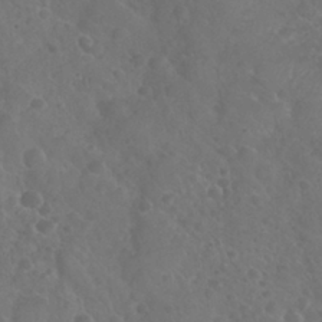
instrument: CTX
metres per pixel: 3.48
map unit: Nhu
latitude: 28.6301
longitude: -55.3482
